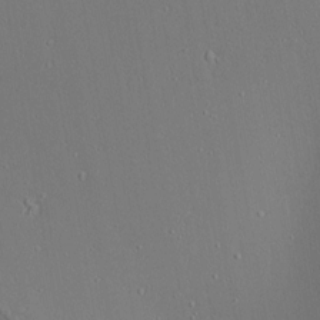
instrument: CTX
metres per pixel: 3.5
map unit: Aa
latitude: 9.1592
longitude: -132.3089
